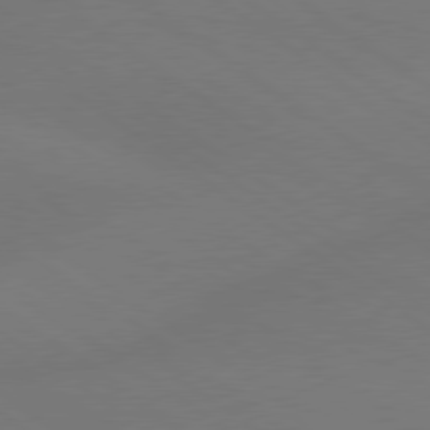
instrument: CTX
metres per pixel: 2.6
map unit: lApd
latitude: 79.2348
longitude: -151.7260
